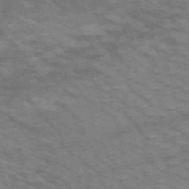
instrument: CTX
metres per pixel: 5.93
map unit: HNb
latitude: -53.7099
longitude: -44.5734
